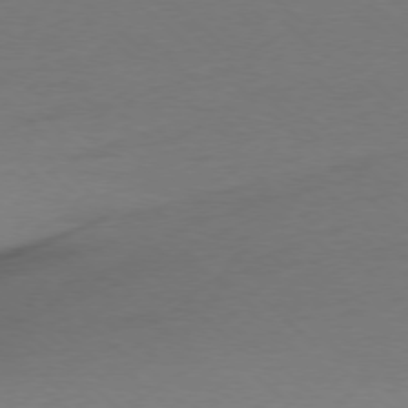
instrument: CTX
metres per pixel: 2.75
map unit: Ap
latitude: -77.7856
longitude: -69.8961
